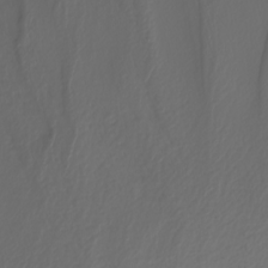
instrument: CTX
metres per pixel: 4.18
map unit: Nhu
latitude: -4.7274
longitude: -94.2523
